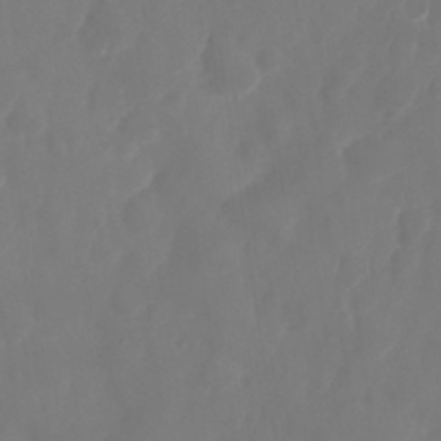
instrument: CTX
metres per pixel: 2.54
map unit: Nhu
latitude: 25.4993
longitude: -62.5924
